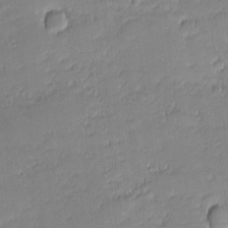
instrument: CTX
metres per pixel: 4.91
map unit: eHh
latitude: -1.6911
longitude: -82.9702
